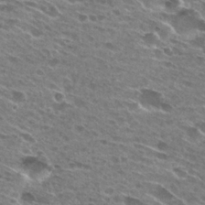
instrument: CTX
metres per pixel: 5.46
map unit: Hto
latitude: 27.5749
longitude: -43.3671
